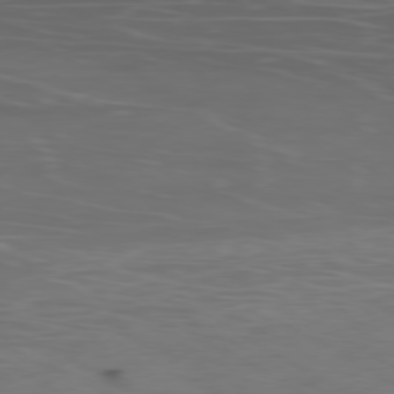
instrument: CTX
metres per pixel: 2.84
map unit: Ap
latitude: -80.1606
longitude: -71.1025
